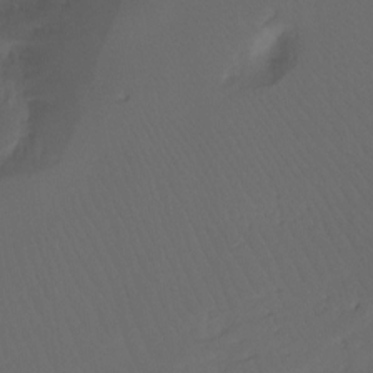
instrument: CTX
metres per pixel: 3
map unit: Ht
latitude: -7.7855
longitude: -30.1767
